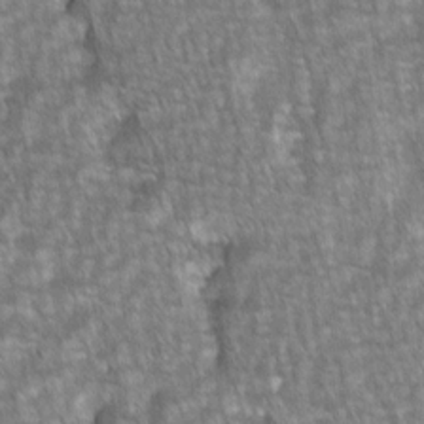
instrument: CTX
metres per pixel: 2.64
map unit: lAvf
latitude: -2.1038
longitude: -113.8394
